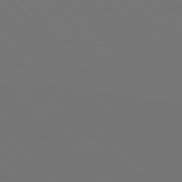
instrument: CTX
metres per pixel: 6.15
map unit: Hpe
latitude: 77.2159
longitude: -167.5560
